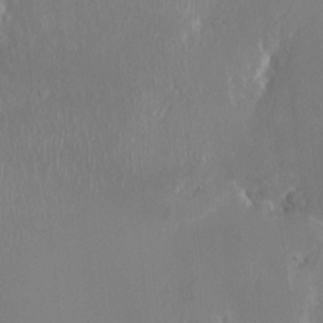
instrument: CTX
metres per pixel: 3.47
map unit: HNhu
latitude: -2.9352
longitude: -6.4979
